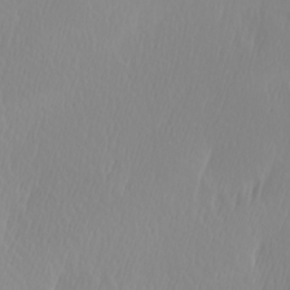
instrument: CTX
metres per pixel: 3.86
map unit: Hve
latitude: 12.8947
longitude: -91.2348
